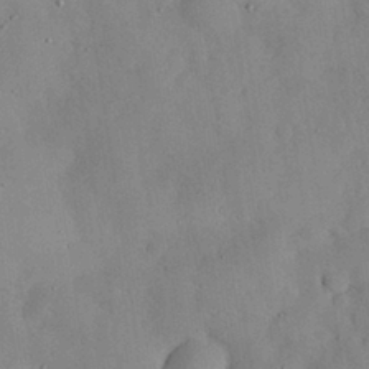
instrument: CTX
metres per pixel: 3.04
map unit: Nhu
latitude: 28.9891
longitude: -69.2348
